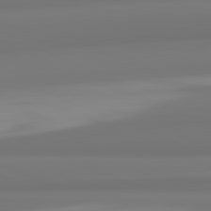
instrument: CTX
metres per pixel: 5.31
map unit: lApd
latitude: 82.3467
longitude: 175.8422
